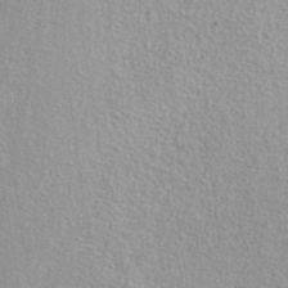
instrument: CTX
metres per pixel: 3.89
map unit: ANa
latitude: 36.7624
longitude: 14.7652
